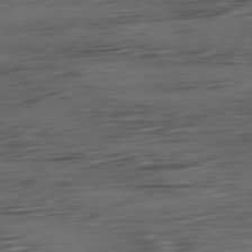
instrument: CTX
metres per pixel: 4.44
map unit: Ap
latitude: -80.7274
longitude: -96.0822
